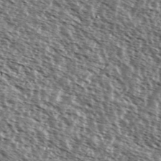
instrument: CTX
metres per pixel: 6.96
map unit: Ave
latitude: 37.7072
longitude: -111.9528
